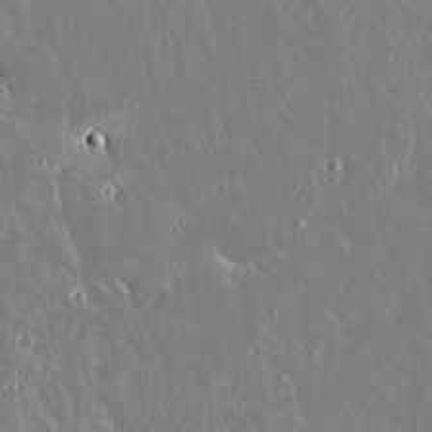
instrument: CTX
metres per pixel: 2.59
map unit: lAvf
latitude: 14.9892
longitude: -128.9514
